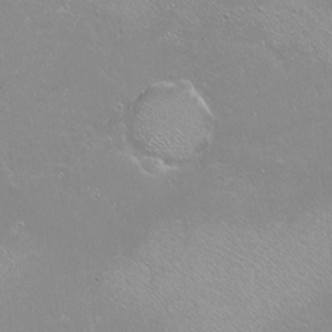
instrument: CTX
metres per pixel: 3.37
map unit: Nhu
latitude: -6.1605
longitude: -47.4805
